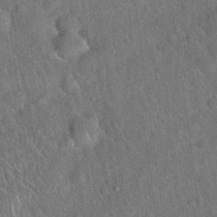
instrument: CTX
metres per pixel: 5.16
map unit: Hto
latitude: 19.4993
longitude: -52.7058
